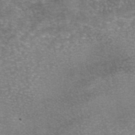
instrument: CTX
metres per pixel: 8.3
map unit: eAb
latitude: 45.8961
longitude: 104.7841
